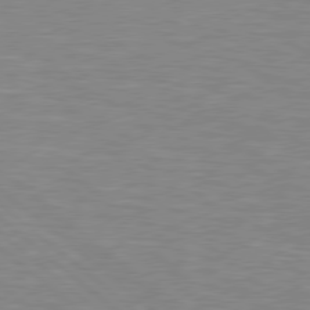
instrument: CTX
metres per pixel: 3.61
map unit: Hpe
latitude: 78.8380
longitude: -125.2159
